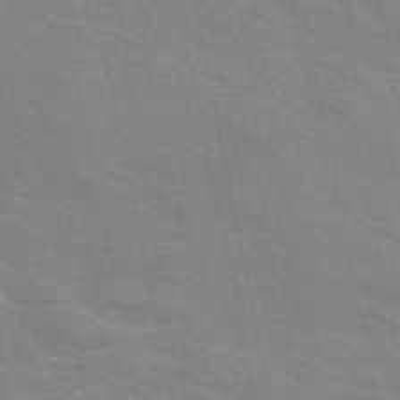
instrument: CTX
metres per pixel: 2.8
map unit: eAb
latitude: 50.8380
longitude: 111.6344
